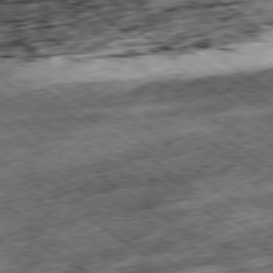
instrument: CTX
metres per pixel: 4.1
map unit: Ap
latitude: -79.5966
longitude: -50.1577
